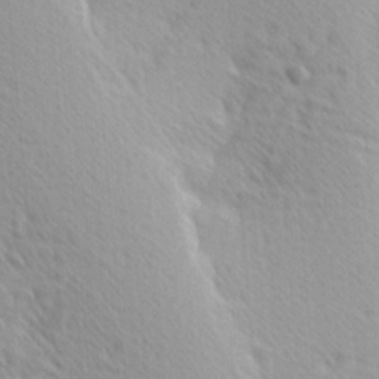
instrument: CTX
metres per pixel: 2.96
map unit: Hve
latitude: 1.7260
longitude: -124.1388
